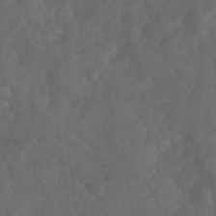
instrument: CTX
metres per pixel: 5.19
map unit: Ave
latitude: 17.7261
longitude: -131.7261
